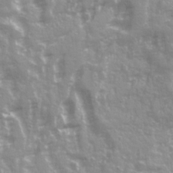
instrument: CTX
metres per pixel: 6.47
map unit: Ave
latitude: 21.6127
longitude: -132.7813
